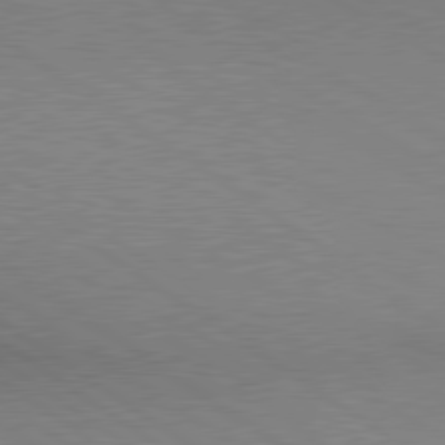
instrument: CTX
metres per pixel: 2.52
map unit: lApd
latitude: 80.1389
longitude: 127.6532
